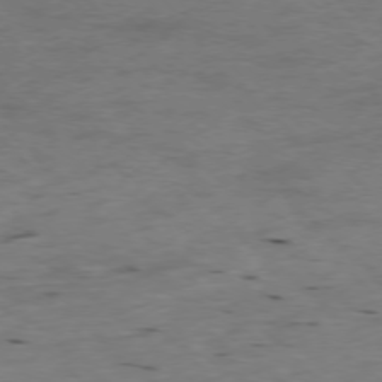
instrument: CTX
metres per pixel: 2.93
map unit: Ap
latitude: -77.3510
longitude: -89.4049
